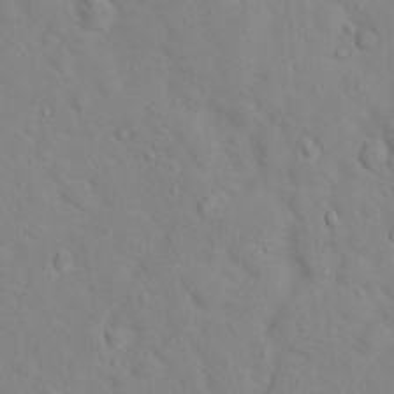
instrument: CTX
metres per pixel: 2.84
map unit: Hto
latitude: 17.4804
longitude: -36.2523
